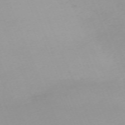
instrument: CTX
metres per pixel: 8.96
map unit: Nhu
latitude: -67.9367
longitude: 38.2740
